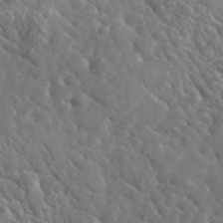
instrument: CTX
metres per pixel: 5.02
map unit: lHvf
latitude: 37.5938
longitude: -92.2711
